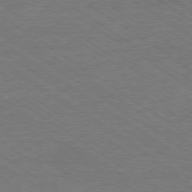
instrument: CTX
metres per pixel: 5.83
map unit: Ap
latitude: -79.5210
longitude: -82.2522
